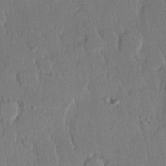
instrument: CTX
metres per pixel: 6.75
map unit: lHvf
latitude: 20.1956
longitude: 146.2739
